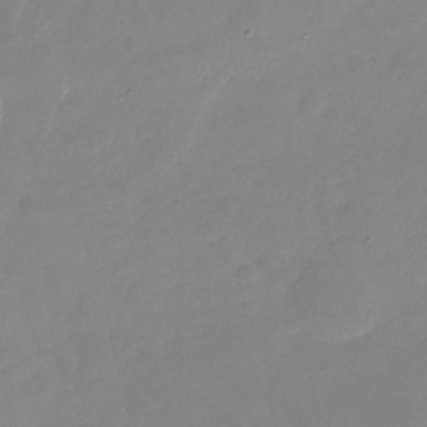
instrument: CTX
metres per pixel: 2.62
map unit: Nhu
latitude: -24.3873
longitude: -69.5182
